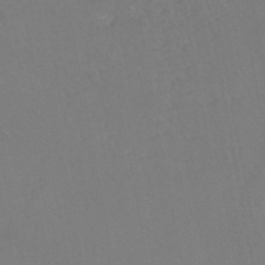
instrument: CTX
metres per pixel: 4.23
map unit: eHh
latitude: -44.4062
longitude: -28.9891
